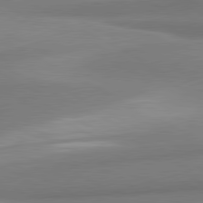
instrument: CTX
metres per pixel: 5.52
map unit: lApd
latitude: 80.6679
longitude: 167.8800
